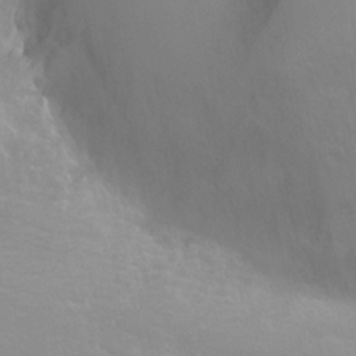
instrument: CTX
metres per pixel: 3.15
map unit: Hto
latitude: -2.6518
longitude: -34.4979
